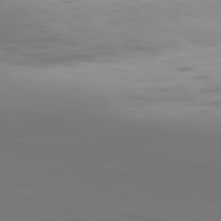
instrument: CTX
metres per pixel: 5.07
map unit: Hpe
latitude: 76.8758
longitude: -134.5168
